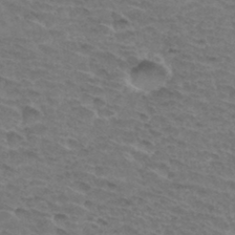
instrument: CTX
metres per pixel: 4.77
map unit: Hto
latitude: 33.4426
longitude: -45.8016
